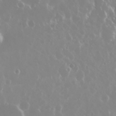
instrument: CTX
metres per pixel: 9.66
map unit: Nhu
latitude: 29.4804
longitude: -61.8394
